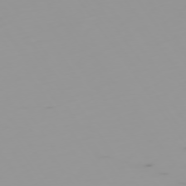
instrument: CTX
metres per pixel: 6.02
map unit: Hpe
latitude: -74.9164
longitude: 7.7477
